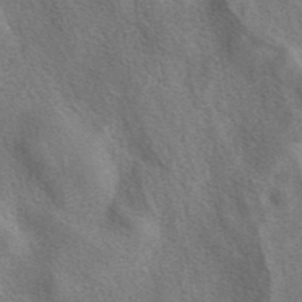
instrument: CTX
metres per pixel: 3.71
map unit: eAb
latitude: 40.9324
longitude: 107.4266
